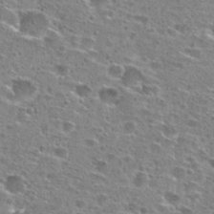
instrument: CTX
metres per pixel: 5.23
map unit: Hto
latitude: 26.4601
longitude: -47.4427
